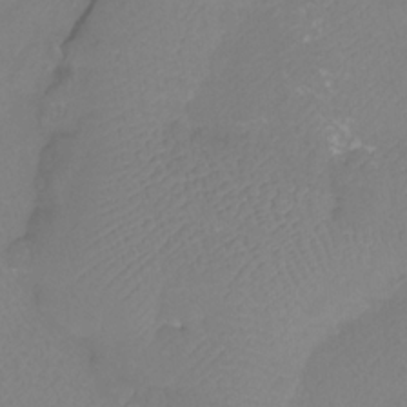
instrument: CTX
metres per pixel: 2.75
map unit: Htu
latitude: -12.9920
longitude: -47.1781
